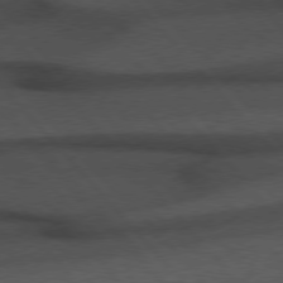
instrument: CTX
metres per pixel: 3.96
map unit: Hpe
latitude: 76.4790
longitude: -157.6316
